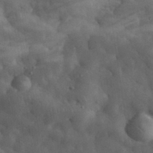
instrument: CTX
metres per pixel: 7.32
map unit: eHh
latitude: 31.9717
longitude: -70.6112
